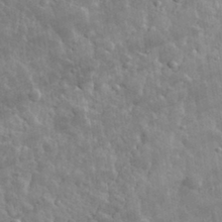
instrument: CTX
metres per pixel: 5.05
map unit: eHh
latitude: 32.2900
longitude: -79.3482
